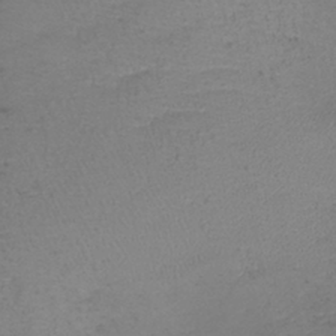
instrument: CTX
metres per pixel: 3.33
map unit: lHb
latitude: -39.3132
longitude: 73.4454
